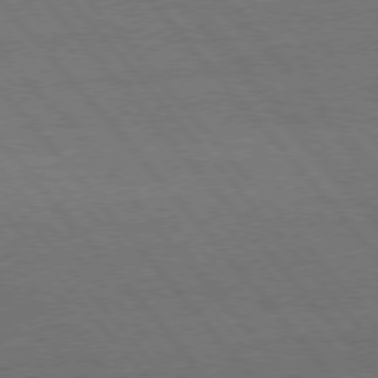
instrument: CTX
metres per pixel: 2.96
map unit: Hpe
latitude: 75.6883
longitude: -137.8206
